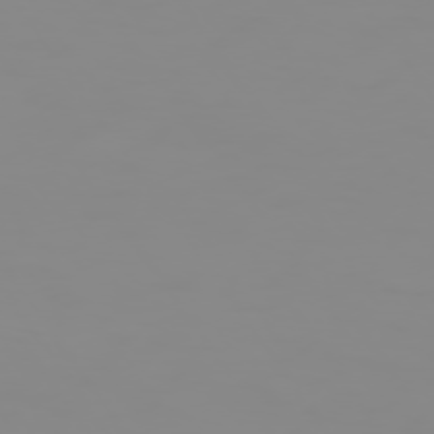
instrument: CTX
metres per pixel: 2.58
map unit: Hpe
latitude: 74.1956
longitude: -128.1578
